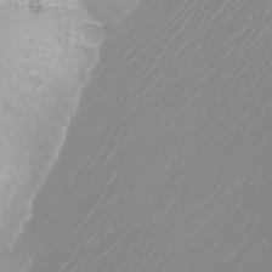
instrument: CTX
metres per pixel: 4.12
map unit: Nhu
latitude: -8.8408
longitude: -84.3278
